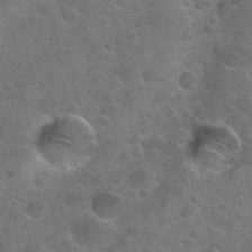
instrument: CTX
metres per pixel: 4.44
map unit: Nhu
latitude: 31.3860
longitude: -53.5182
